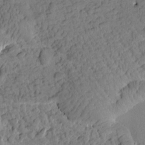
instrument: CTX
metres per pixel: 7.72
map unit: Htu
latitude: 1.2348
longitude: 176.8030
